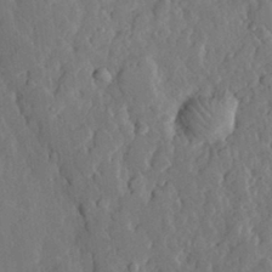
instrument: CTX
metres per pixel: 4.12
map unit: eHh
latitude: 30.2334
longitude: -78.1956
